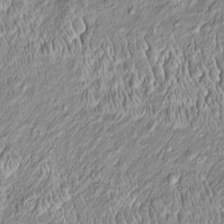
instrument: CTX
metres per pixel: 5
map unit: Htu
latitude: -4.9541
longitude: 157.2943
